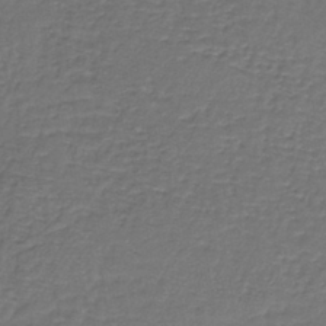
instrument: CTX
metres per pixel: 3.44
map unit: lHb
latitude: -39.7667
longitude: 60.9164
